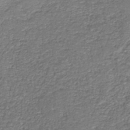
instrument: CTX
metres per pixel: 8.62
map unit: HNb
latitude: -37.4643
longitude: 51.0675
